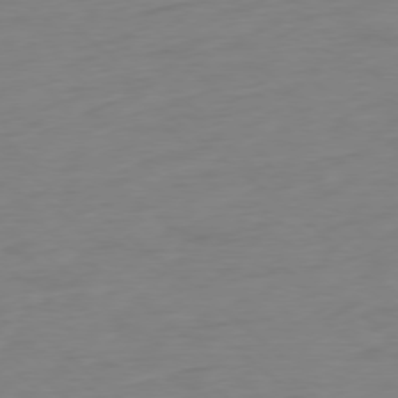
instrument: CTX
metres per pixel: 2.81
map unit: Ap
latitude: -78.2172
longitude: -76.8002
